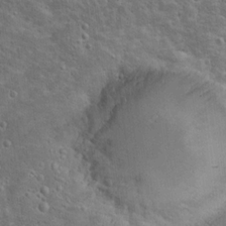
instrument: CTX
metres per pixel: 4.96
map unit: Hto
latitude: 15.7639
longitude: -37.6883
